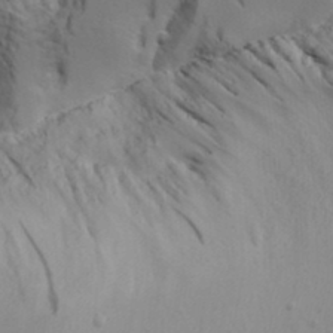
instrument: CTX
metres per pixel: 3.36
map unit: Aa
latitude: 17.6505
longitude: -125.6127
